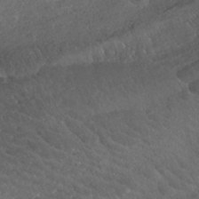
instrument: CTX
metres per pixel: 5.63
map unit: Nhe
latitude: -39.9367
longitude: -117.5371
